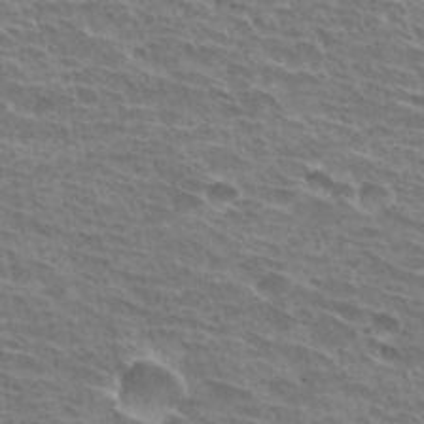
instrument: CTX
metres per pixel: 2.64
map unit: Hto
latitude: 31.1215
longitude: -41.7638
